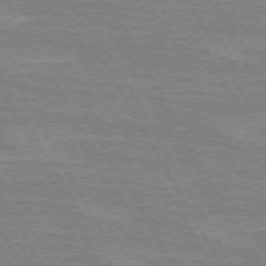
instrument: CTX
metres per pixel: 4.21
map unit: lApd
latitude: 72.1767
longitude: -55.5182
